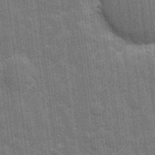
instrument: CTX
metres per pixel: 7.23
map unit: eHh
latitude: 7.7072
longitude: -74.5357
